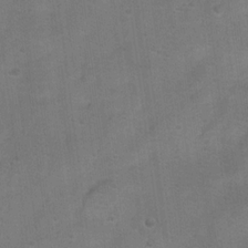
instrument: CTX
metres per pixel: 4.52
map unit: Hto
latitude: 17.1970
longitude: -38.8380
